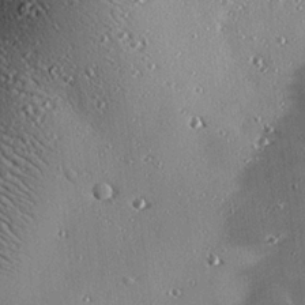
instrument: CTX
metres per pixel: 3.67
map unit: eHh
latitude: 23.4993
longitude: -90.5357
